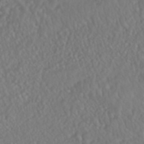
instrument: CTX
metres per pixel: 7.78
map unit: HNhu
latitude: -46.4062
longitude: 104.1605
